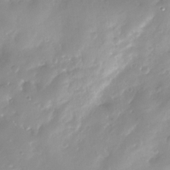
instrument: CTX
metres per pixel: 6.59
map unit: Nhe
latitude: -29.1998
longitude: -109.8772
